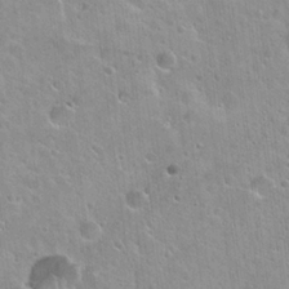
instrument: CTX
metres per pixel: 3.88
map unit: Hto
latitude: 21.5371
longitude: -53.6694
